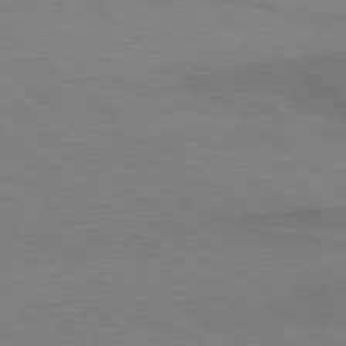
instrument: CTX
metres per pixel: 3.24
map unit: lApd
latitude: 79.0459
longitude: -95.5560
